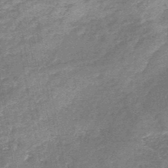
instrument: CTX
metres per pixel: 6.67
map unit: HNb
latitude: -48.2929
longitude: -39.2159
